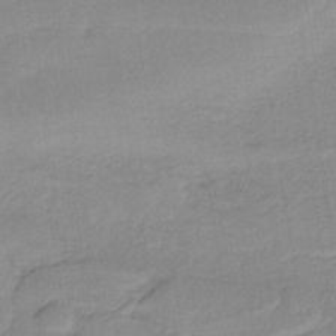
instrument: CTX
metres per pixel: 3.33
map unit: HNb
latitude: -34.2739
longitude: 59.5588
